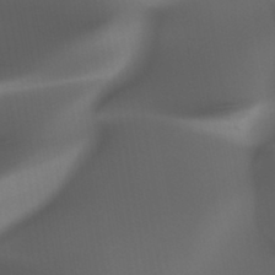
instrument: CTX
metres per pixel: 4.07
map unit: HNhu
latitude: -47.5966
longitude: 30.8219
